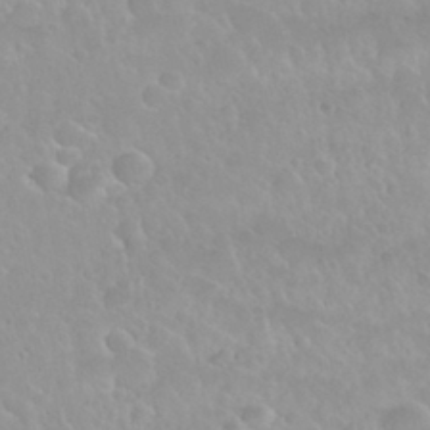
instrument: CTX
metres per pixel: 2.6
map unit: Nhu
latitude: 29.7827
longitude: -55.1403
